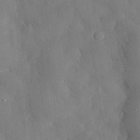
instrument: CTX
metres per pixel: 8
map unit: eHh
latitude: 30.4034
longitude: -76.9136
